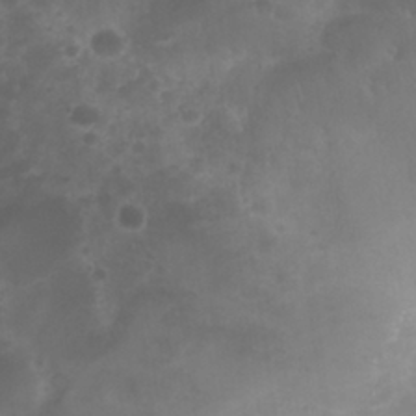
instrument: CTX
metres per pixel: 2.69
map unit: Nhu
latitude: 28.4979
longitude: -55.8772
